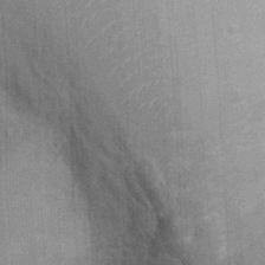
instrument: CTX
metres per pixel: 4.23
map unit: Ht
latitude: -2.6329
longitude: -15.3860
